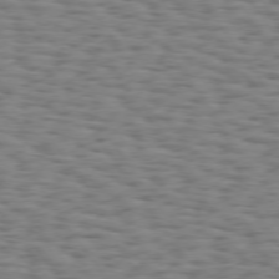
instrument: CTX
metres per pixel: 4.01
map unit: Hpe
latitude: 74.0633
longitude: -132.6868
